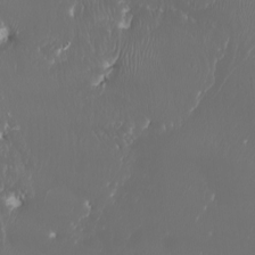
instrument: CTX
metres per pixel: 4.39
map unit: Nhu
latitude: -7.4076
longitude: -70.9891
